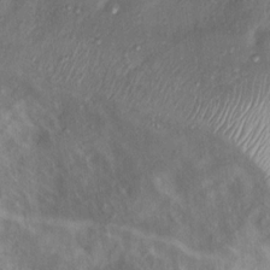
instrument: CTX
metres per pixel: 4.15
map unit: Nhu
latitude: 11.7828
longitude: -27.4804
